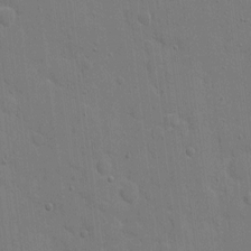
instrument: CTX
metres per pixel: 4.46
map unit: eHh
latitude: 6.2522
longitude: -67.3103
